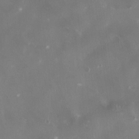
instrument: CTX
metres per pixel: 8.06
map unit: HNhu
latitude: 1.0080
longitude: -4.6868
